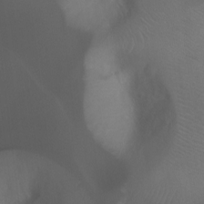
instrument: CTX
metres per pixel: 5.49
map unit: Ht
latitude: 0.0444
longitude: -45.9339
